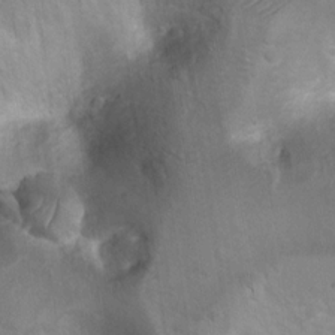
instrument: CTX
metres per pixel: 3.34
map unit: Ht
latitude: 4.8758
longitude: -29.9906
